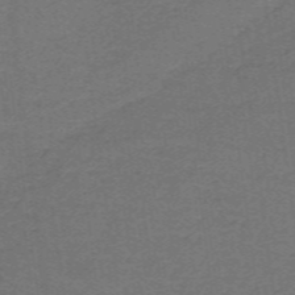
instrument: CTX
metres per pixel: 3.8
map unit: lHb
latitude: -42.5762
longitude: 54.5007
